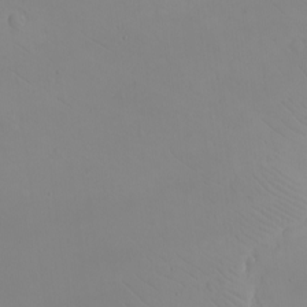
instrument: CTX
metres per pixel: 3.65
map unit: eHh
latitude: -9.4076
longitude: -68.1011
